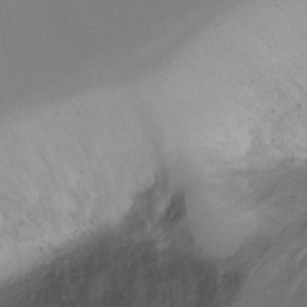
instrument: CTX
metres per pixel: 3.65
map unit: Ht
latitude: -9.6155
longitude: -29.1403
